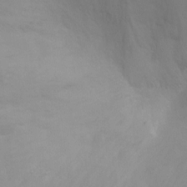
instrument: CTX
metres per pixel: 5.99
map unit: Ht
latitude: -4.8219
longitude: -18.9702
